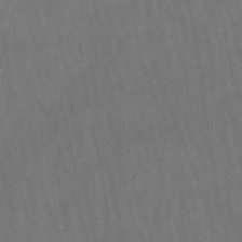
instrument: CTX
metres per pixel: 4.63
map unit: lHb
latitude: -47.0486
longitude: 62.0850
